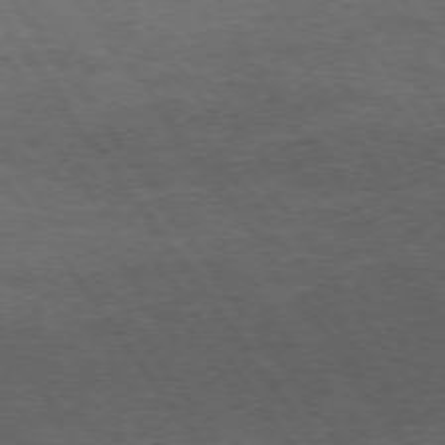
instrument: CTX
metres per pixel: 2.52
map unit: Hpe
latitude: 73.7828
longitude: -143.3104
